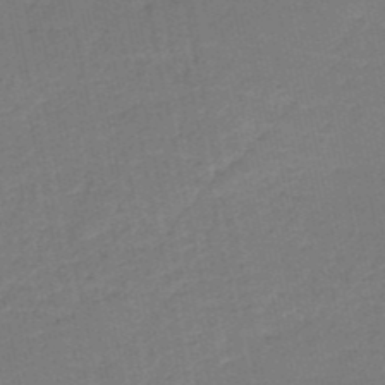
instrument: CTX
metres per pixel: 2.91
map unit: HNb
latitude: -50.5385
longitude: -48.9703
